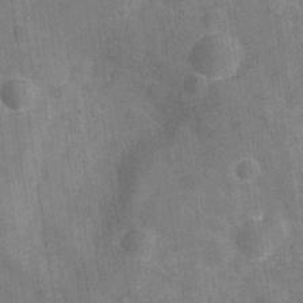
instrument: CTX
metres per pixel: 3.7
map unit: Hve
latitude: -29.8233
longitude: 92.4251
